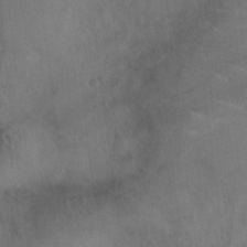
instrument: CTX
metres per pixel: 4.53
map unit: Ht
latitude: -4.6707
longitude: -16.9136
